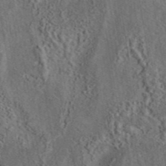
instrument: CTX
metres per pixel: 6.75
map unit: eAb
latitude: 43.6694
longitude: 115.6911
